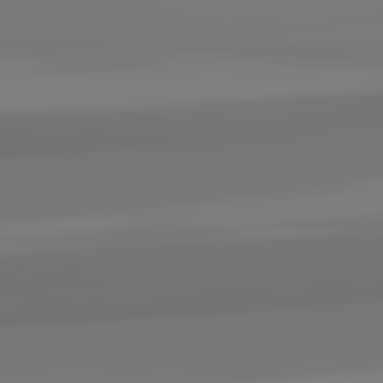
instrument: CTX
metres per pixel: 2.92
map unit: lApd
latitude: 82.3845
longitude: 171.3699
